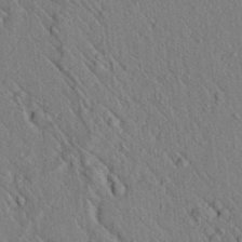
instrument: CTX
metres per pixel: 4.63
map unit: lAvf
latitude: 6.6868
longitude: 159.8800
